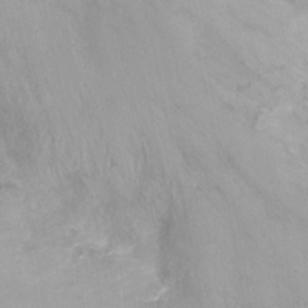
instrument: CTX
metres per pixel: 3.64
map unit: Nhu
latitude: -13.0675
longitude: -39.0836
